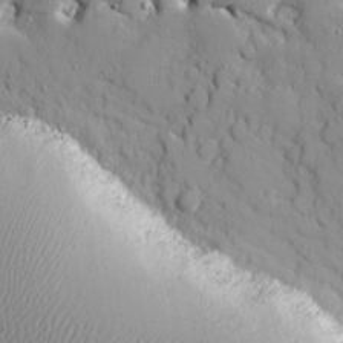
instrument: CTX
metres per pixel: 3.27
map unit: Ave
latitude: 10.6302
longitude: -101.3671
